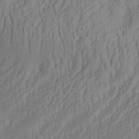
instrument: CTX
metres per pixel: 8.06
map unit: Aa
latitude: 28.3656
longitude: -138.6490
